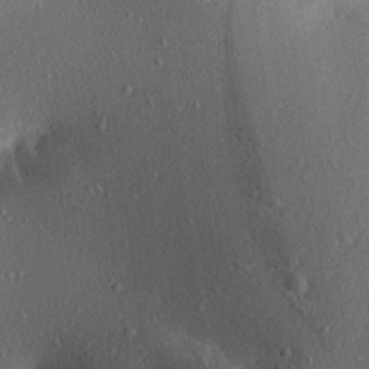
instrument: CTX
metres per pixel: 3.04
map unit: Aa
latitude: 19.9150
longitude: -145.7260
